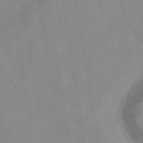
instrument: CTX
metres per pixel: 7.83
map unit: HNhu
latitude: -40.0283
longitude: 101.3698
